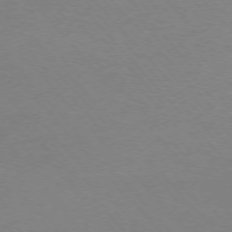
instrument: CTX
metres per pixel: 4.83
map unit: Ap
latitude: -76.8786
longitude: -72.2901
